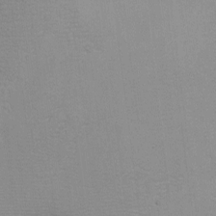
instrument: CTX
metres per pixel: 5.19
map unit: Nhu
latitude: -6.7841
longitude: -80.1389
